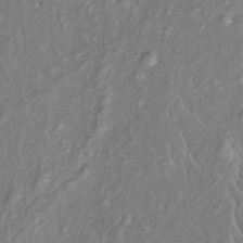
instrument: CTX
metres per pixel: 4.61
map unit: Htu
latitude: -6.5007
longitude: 152.5384
